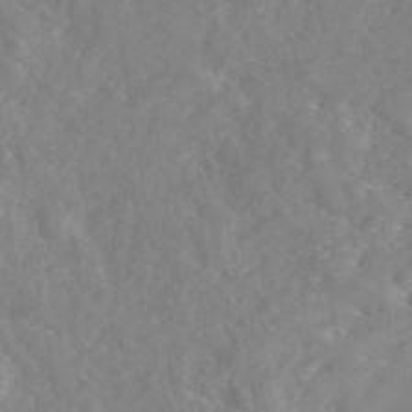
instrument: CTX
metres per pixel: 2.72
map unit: eAb
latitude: 45.7072
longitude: 127.0675
